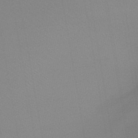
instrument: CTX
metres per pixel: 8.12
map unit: lHb
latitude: -45.3510
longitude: 67.1809
